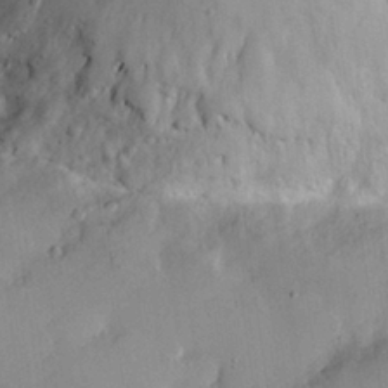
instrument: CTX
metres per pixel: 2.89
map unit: eHh
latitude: 27.8583
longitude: -81.0458
